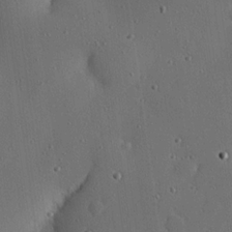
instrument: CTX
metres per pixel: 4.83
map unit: eHh
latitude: 22.9136
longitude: -91.4237
